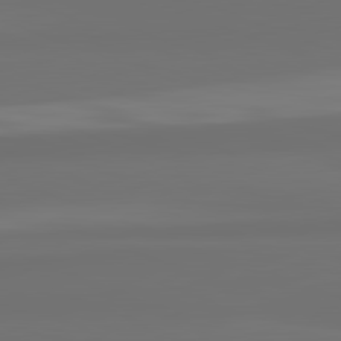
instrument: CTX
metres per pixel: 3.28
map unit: lApd
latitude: 82.3845
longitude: 159.8233
